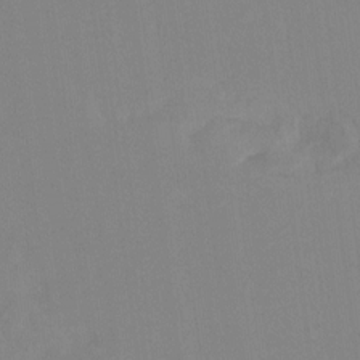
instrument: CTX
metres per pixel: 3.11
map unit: Ht
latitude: -13.4832
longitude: -57.9906
